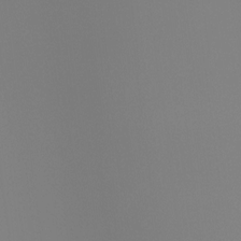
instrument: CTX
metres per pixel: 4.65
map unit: Ht
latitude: -4.4818
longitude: -61.0647
